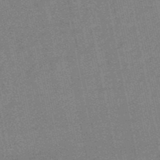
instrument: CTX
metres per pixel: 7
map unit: lHb
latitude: -49.4266
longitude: 79.4265
